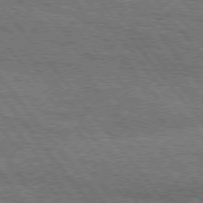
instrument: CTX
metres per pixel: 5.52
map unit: Hpe
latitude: 75.3482
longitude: -153.4049
